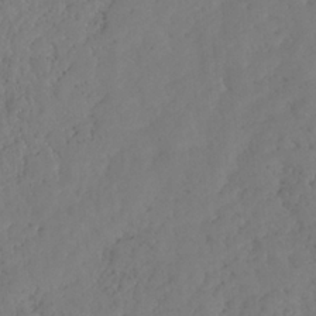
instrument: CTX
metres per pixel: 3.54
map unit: HNhu
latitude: -36.5195
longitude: 33.0109
